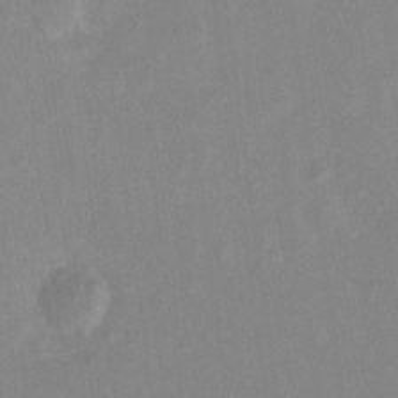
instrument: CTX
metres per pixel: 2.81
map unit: Ht
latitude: -13.5966
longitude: -58.0255
